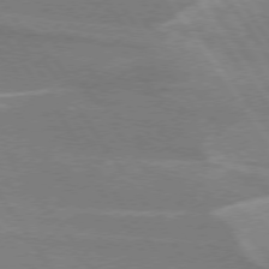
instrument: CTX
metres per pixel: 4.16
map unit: lApd
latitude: 74.7057
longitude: -66.5356
